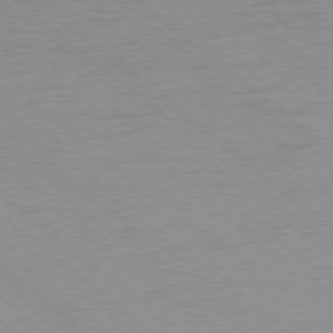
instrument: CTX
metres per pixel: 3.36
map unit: Ap
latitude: -78.3684
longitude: -83.8016
